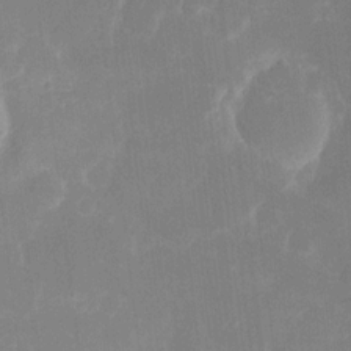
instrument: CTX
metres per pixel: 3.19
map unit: eHh
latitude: 6.5735
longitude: -69.5182
